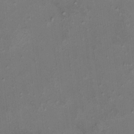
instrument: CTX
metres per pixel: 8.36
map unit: HNhu
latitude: 5.2726
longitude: 9.5966
